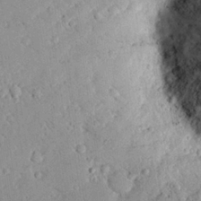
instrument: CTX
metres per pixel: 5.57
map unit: lHvf
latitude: 13.6316
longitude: 179.1242
